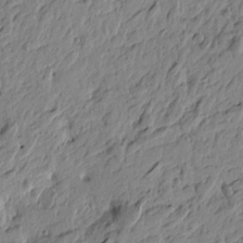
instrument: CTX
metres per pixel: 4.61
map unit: Htu
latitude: -5.0864
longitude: 179.2376
